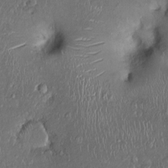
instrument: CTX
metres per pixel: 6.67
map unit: Ht
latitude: -2.1983
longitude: -13.4805
